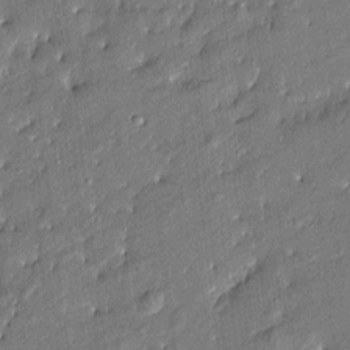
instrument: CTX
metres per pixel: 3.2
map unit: Htu
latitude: -8.2361
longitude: 176.8975
